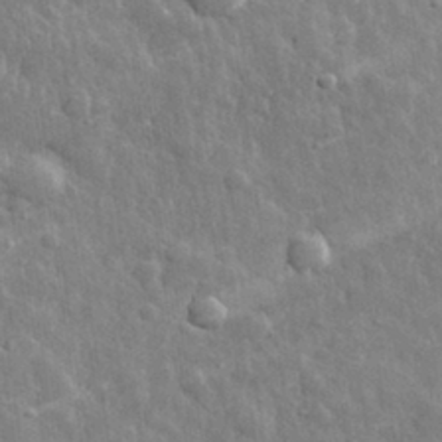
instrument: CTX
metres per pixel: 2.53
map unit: eHh
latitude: 32.1389
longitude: -79.1970
